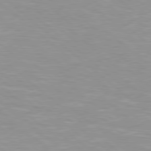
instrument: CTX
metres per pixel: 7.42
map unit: Hpe
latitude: 78.3468
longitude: -140.8002
